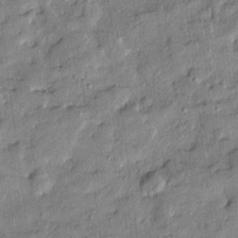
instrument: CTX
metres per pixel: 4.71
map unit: Htu
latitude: -9.0486
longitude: 176.9920
